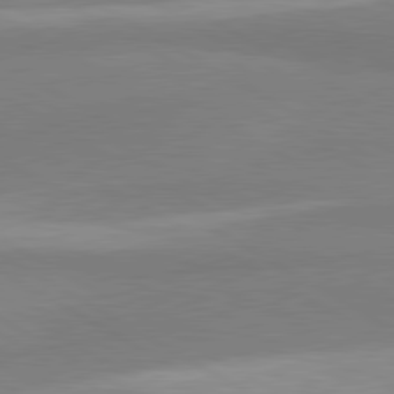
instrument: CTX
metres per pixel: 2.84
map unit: lApd
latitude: 80.6113
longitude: -178.9514
